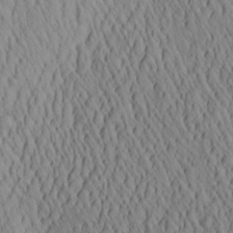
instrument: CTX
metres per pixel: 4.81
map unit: Aa
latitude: 26.7624
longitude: -141.1403
